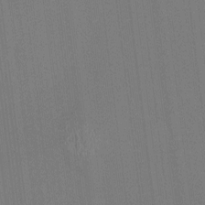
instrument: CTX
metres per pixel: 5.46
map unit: HNhu
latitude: 0.4790
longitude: -5.4993
